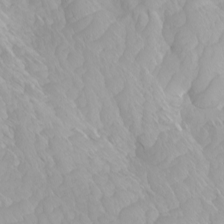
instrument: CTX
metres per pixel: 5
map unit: Htu
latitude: -4.0661
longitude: -73.4238
